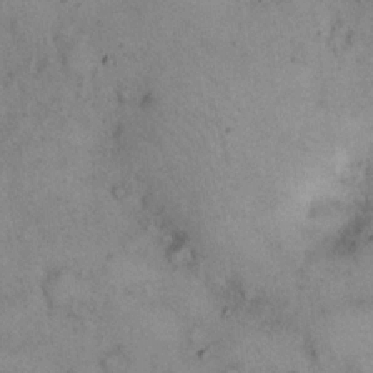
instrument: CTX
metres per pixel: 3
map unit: eHh
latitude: 17.1214
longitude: -62.5924
